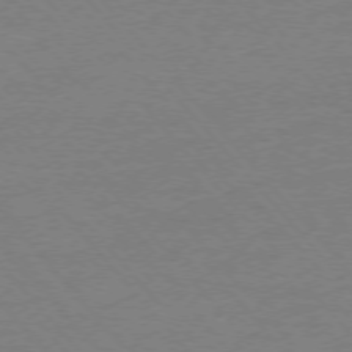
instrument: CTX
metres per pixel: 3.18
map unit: Ap
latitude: -76.6141
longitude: -95.8584
